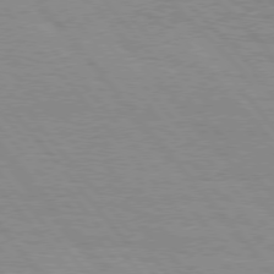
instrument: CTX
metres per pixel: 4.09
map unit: Hpe
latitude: 76.4412
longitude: -153.1026
